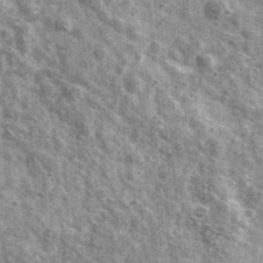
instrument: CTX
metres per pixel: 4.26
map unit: Ave
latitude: 41.3860
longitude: -106.4790
